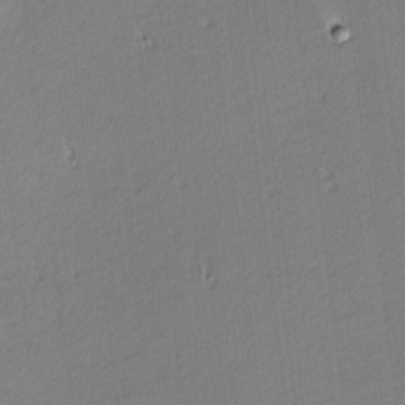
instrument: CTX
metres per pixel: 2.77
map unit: Nhu
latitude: 1.5182
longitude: -78.4979
